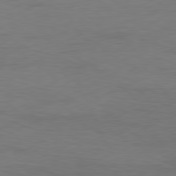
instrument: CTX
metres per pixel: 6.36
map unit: Ap
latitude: -81.4266
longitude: -86.4790
